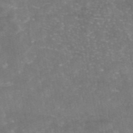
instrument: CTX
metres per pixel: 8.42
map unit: eAb
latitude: 46.1767
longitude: 120.5007
